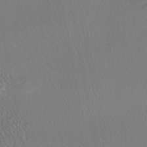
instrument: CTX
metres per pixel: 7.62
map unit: HNhu
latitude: -47.1431
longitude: 97.7667
